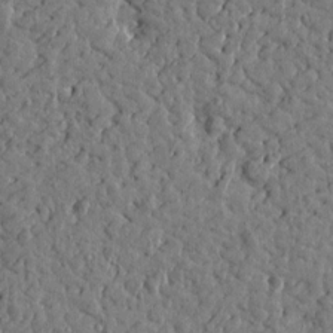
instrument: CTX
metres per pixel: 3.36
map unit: Htu
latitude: 0.2522
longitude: -178.9325
